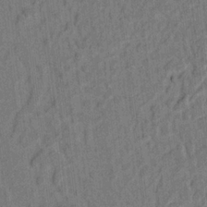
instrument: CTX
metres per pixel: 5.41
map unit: lAvf
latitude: 7.4615
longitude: 164.8597
